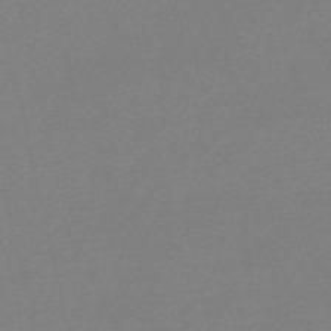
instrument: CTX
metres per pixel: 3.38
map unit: Nve
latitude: -57.1431
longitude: 62.1039
